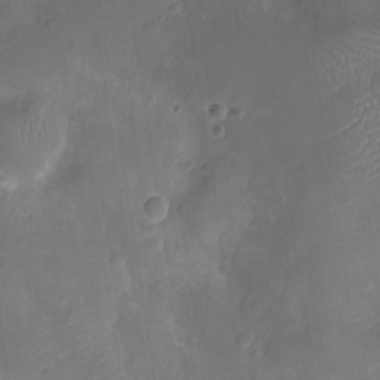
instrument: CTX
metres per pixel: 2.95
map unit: Ht
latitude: -10.0661
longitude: -21.8395
